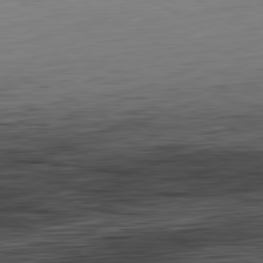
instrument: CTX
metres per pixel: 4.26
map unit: Hpe
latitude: -81.3888
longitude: 16.2551
